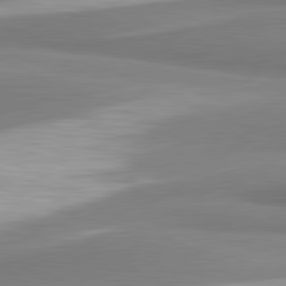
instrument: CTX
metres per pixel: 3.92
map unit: lApd
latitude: 81.5560
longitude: 166.1039
